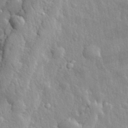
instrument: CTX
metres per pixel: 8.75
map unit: eHh
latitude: 32.2523
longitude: -79.3293
